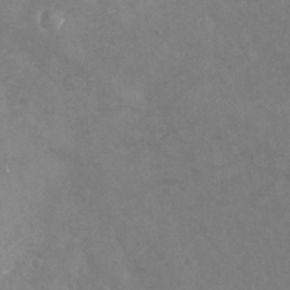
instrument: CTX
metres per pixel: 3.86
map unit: Nhu
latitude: -24.8408
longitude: -57.1592
